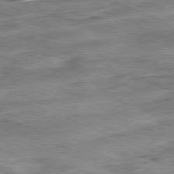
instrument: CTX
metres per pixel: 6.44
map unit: Ap
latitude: -82.0283
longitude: -80.7624
